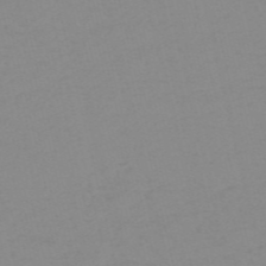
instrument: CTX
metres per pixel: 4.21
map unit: HNb
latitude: -56.2361
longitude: -42.8569
